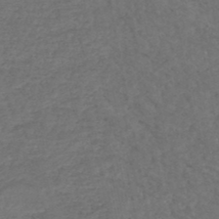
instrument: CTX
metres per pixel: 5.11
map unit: HNhu
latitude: -47.8611
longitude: 96.3684
